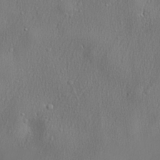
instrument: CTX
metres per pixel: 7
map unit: lHvf
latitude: 22.8380
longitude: 141.5210
